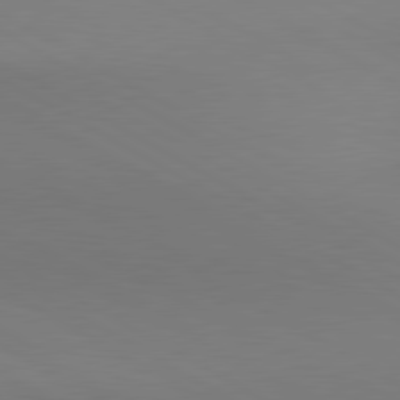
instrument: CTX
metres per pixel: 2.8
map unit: lApd
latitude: 80.7624
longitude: 147.0297
